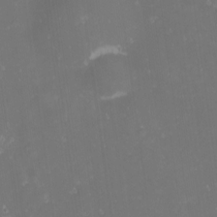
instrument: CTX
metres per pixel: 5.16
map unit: Nhu
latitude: -1.1620
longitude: -80.5546
